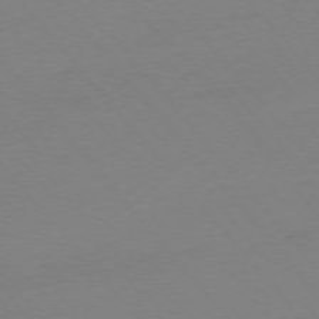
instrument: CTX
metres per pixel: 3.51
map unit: Ap
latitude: -76.1417
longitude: -72.3657
